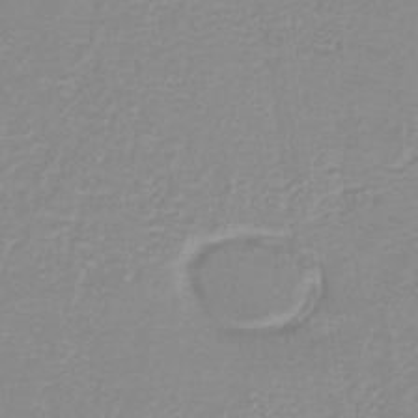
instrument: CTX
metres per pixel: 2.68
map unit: lHb
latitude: -44.0850
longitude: 56.4062
